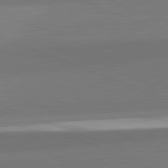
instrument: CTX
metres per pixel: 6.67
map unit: lApd
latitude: 82.2711
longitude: 150.3495
